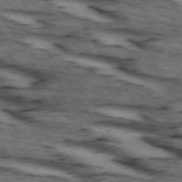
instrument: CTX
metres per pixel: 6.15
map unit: lApd
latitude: 73.8962
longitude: -72.8191
